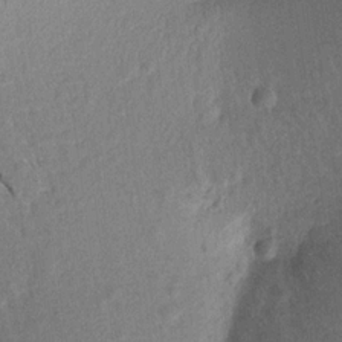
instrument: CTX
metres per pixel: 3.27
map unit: Aa
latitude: 18.4412
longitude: -144.2900
